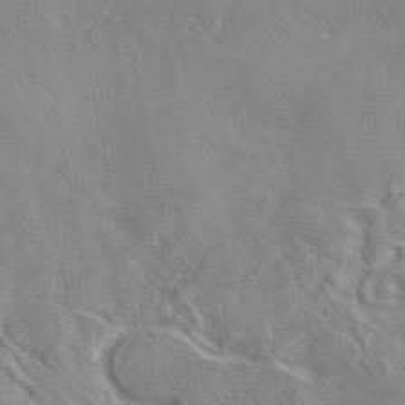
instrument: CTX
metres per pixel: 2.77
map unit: eAb
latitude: 45.8583
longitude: 110.6329
